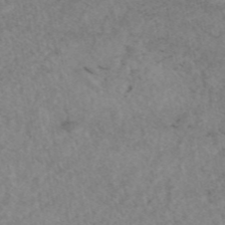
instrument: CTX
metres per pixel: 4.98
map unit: eAb
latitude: 45.0458
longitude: 115.2187
